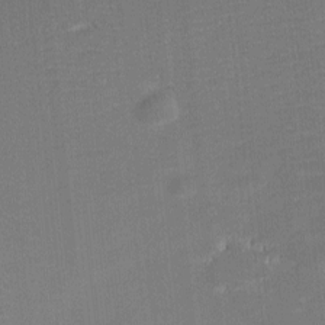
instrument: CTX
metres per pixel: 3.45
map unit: eHh
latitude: -2.2172
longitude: -82.8380
